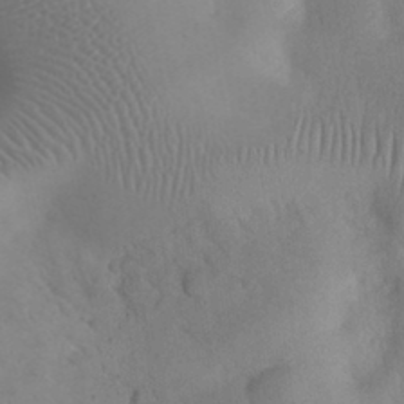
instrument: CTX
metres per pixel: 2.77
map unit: eHh
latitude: 25.7071
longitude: -66.4790
